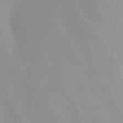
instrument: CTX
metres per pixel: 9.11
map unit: Nhu
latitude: -5.2942
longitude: -90.3845
